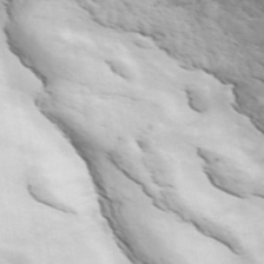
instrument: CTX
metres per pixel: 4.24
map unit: ANa
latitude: 45.6316
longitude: -83.3670
